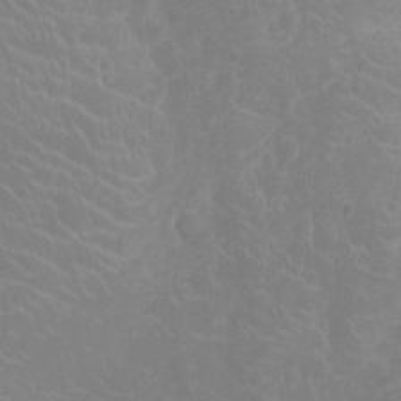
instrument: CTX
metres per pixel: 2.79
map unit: Ht
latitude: -4.3117
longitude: -18.3089
